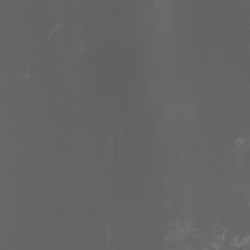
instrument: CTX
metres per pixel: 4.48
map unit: Aa
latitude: -7.7288
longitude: -77.7827
